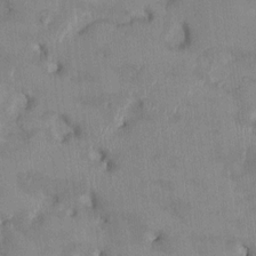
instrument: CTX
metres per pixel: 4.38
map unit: HNhu
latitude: 1.4048
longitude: -5.9528
